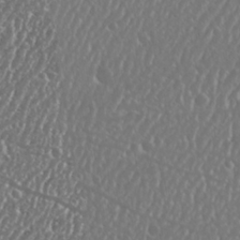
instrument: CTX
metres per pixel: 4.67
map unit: Nhu
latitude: 25.0836
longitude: -58.9325
